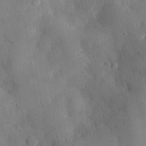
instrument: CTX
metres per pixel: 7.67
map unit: eHh
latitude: 30.3279
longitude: -76.5734
